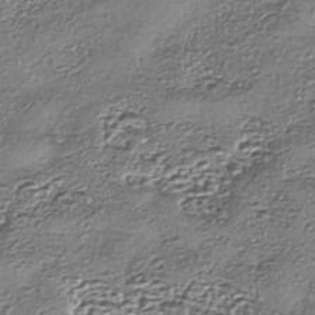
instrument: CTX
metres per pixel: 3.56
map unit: eHh
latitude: -42.8596
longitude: 122.9920
